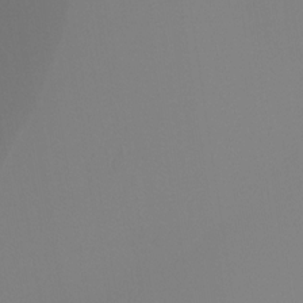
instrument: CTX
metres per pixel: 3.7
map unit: Ht
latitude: -16.8786
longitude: -46.4790
